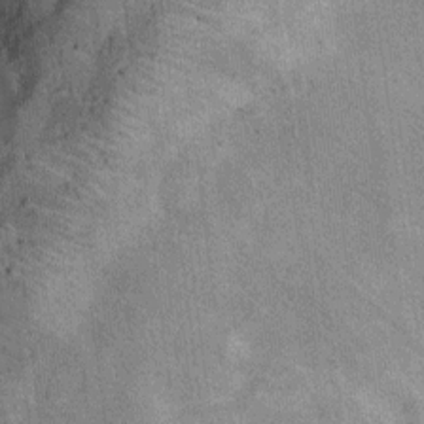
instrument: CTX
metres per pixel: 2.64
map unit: Ht
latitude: 11.5182
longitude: -39.5182
